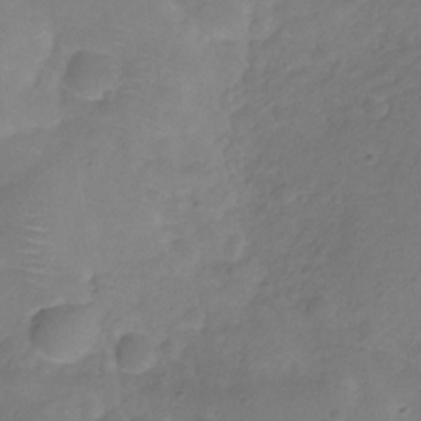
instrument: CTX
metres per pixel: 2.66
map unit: Hve
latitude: -30.9541
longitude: 95.4643
